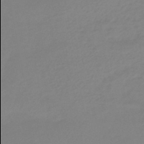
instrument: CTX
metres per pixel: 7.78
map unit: eHb
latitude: -46.6707
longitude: 86.0094
